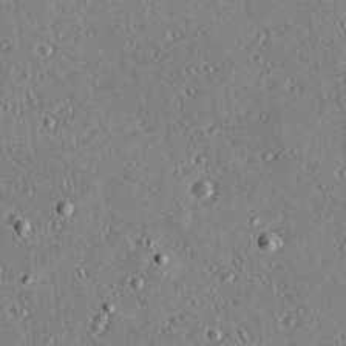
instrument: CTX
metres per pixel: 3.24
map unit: Hve
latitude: 26.3089
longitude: -93.5371
